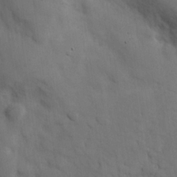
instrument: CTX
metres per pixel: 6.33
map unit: Hve
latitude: 19.0080
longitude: 150.1039
